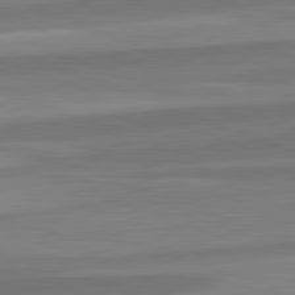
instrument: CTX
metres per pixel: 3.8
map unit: lApd
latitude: 82.5545
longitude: 137.3320
